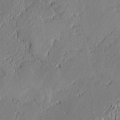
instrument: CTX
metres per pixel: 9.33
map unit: lAvf
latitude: -0.1984
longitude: -108.0255
